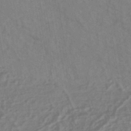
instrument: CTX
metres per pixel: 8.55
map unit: eHh
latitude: -44.1795
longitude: -29.4048
